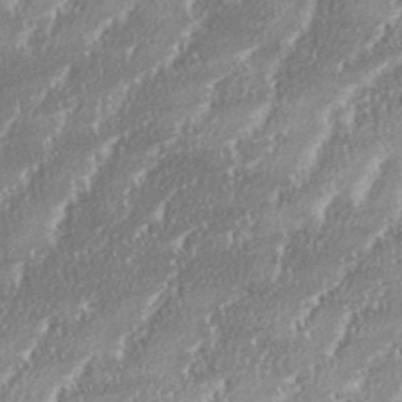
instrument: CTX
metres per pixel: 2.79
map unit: eHh
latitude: 35.2726
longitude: -132.8947
